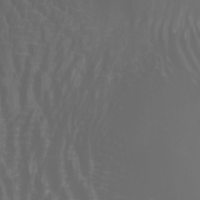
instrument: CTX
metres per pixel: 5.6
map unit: Htu
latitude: -4.8786
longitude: -88.4790
